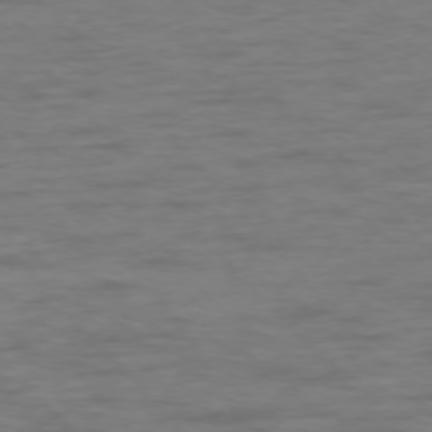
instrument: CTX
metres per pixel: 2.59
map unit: Ap
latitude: -76.7652
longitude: -72.0255
